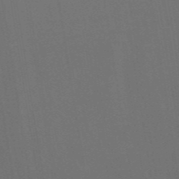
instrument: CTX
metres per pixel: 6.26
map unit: ANa
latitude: 43.3860
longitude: 28.1417
